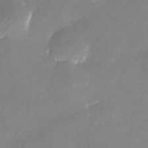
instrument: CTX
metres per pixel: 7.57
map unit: Nhu
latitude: -24.8408
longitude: -70.8758
